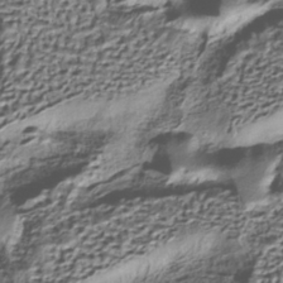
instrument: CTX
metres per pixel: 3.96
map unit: HNhu
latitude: -40.1795
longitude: 107.6533
